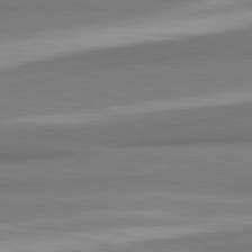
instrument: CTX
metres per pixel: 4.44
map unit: lApd
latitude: 82.4601
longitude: 160.3117
